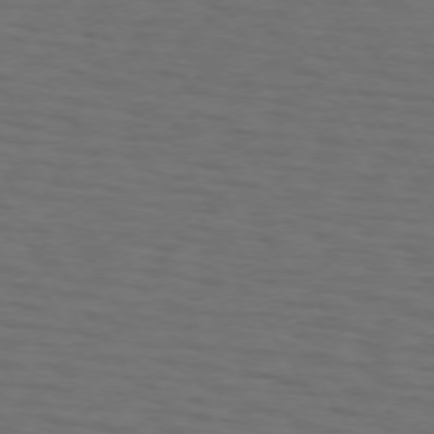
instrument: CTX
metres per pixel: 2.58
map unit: lApd
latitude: 73.0081
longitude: -73.9151
